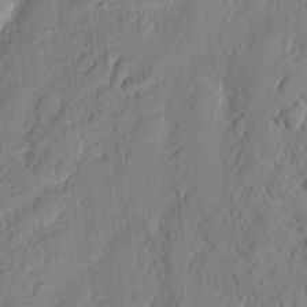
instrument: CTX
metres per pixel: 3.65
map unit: eHh
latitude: 6.8758
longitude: -75.4615
